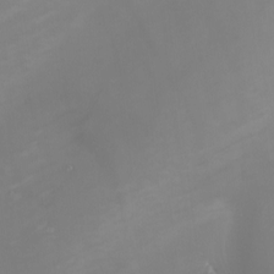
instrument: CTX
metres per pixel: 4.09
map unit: Nhu
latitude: -6.6140
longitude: -91.5182
